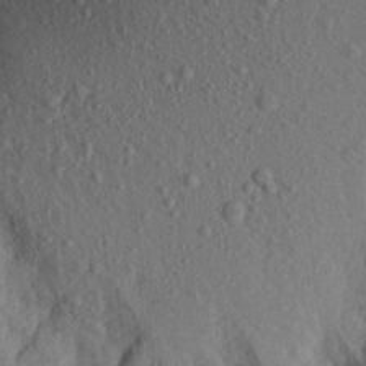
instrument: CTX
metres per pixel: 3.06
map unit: Aa
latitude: 16.3278
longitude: -144.1767
